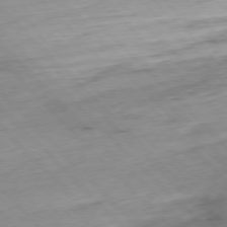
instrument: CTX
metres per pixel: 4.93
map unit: Ap
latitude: -77.2943
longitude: -61.5371
